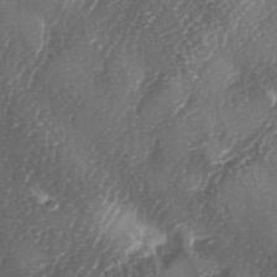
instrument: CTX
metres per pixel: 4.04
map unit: lAa
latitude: -5.2187
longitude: -126.6869
